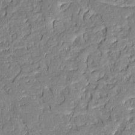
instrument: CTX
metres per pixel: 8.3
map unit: Aa
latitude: 9.2537
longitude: -133.1403
